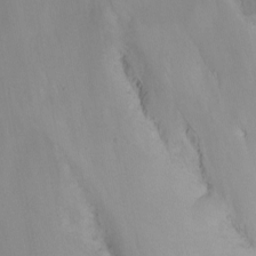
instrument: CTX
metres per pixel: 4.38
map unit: Nhu
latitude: -13.5210
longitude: -66.3845
